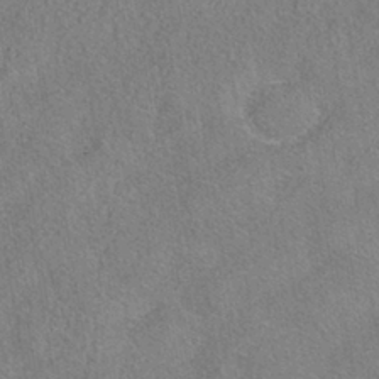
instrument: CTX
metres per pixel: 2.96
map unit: HNhu
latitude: -39.7100
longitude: 100.7841
